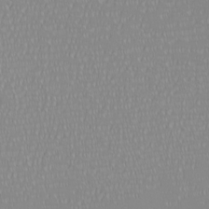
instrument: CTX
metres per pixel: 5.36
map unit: eHh
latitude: -6.4629
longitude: -82.8002
